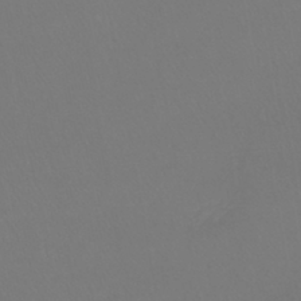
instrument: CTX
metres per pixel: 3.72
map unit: lHb
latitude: -41.6722
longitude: 65.3888
